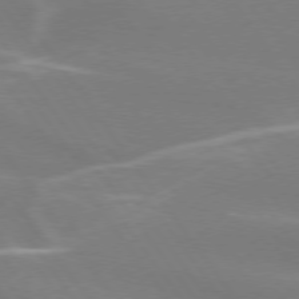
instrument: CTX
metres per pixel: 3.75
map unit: lApd
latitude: 75.1025
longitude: -62.0633
